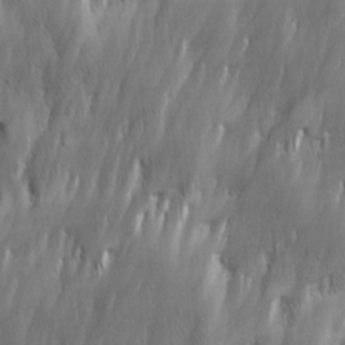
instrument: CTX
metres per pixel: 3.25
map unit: Ave
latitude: 15.2726
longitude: -135.5560
